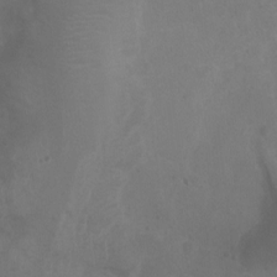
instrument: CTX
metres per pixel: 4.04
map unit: Ht
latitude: 1.9339
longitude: -22.2145
